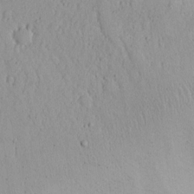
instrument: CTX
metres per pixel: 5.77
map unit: eHh
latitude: 16.5168
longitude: -73.1781
